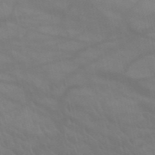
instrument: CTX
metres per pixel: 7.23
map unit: HNb
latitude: -52.6896
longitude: -50.8947
